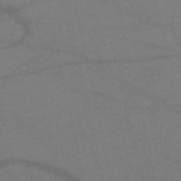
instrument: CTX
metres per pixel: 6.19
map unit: HNb
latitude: -51.7478
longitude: -42.7624
